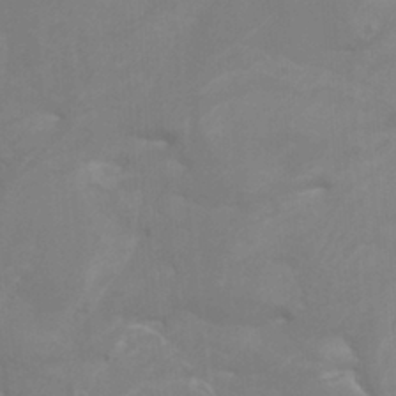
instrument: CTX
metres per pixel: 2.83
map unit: Nhu
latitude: -9.1620
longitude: -77.2726
